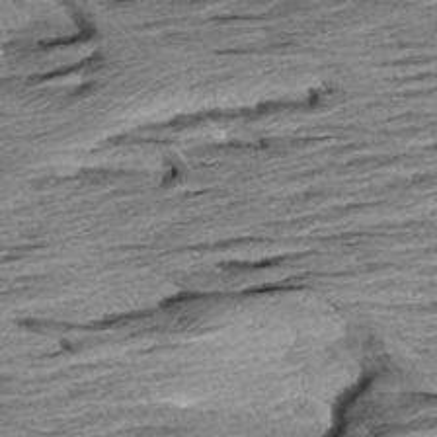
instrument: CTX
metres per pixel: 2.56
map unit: Aa
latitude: 8.4412
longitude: -137.2726
